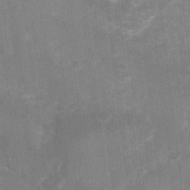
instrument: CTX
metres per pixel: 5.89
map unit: Nhu
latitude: 6.7813
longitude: -19.2348
